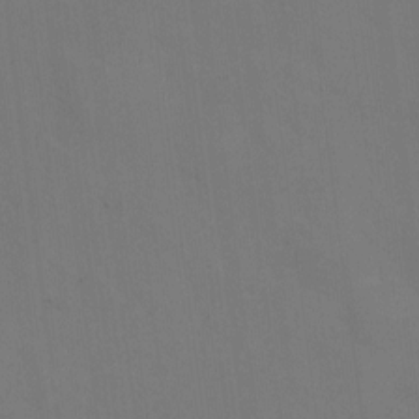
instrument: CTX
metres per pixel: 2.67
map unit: eHh
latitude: 4.9325
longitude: -65.9339
